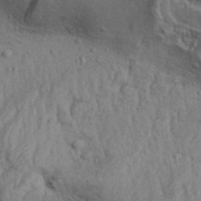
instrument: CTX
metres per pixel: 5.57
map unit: Aa
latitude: 32.3089
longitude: -135.5749
